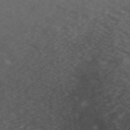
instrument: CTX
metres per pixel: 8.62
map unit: ANa
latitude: 49.0836
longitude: -73.3860
